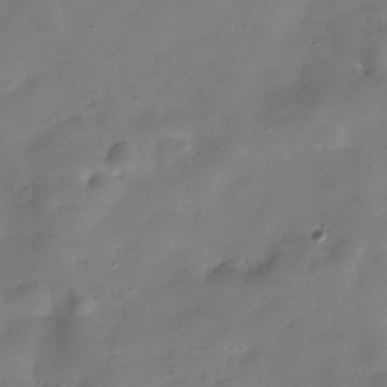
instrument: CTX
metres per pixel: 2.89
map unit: Hve
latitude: -31.2187
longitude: 94.7274
